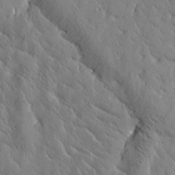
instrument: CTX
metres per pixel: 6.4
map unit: Htu
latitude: -0.7275
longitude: 175.3887
